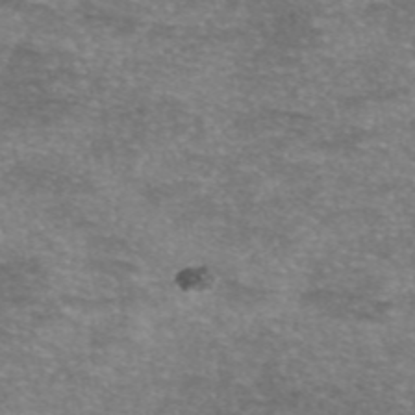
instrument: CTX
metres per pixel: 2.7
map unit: eAb
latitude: 45.9339
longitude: 102.8975
